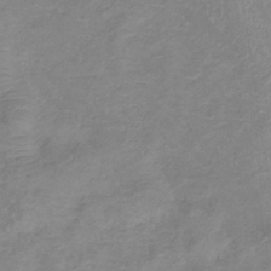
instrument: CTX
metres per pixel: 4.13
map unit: lHb
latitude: -36.9541
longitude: 73.6533
